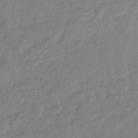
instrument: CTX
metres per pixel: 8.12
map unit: HNhu
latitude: -40.9353
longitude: 93.3132
